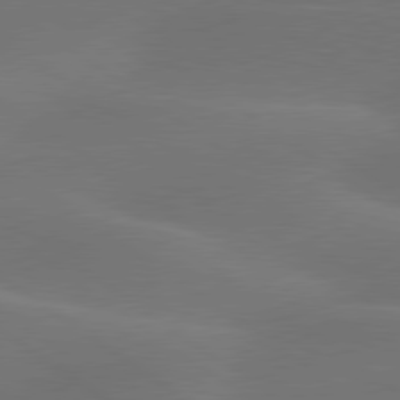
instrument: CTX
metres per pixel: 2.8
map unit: lApd
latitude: 79.7828
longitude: -89.9339
